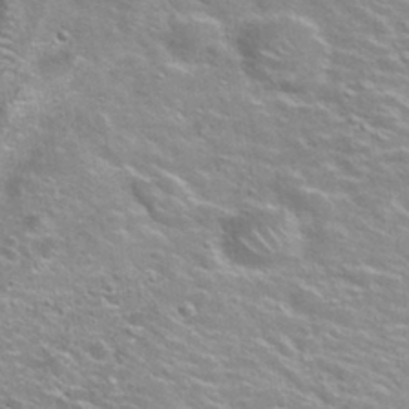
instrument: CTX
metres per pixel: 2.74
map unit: Nhu
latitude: 30.4034
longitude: -49.0647
